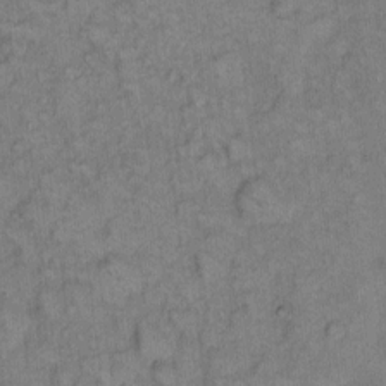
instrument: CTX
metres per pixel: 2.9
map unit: eHh
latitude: 8.1578
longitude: -63.3293
